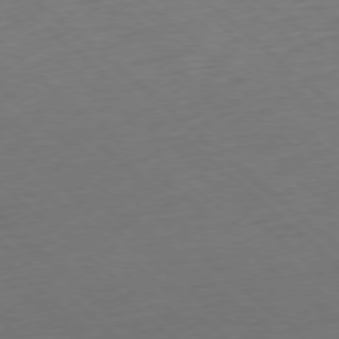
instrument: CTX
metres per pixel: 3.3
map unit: Hpe
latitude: -78.1039
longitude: 14.3684
